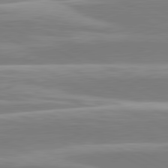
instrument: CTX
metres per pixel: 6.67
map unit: lApd
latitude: 80.8569
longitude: -129.7638
